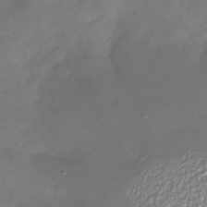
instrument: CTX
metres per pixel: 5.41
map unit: Nhu
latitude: -26.4629
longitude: -57.6693
